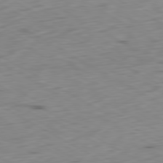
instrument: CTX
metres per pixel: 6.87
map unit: Ap
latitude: -80.5952
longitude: -71.4426
